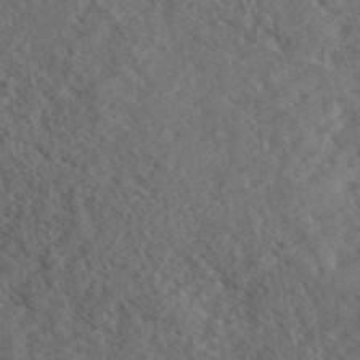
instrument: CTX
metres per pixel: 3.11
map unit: eHh
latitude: 35.6882
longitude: -140.1766
